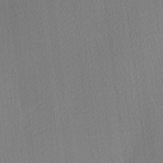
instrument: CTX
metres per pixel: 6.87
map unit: Ave
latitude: 3.6316
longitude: -114.0444
